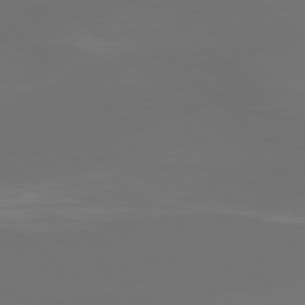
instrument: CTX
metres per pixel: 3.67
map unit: Ap
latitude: -79.3887
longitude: -61.4804
